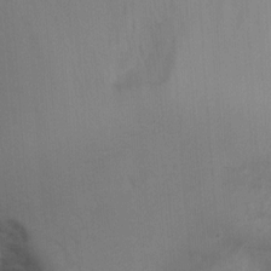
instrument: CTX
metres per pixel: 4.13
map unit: Ht
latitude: 1.3103
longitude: -19.8961
